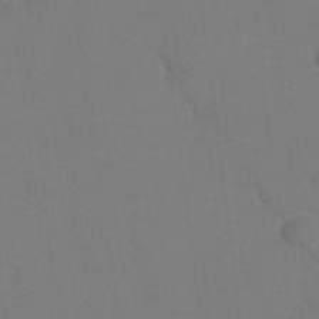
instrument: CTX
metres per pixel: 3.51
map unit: Hto
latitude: 6.2145
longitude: -31.0837
